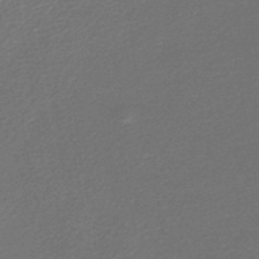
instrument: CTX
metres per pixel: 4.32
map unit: lHb
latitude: -45.5399
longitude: 57.1620
